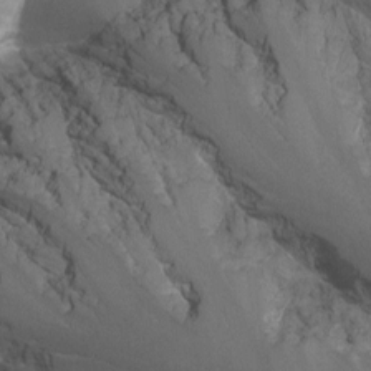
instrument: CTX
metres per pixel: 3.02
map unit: Nhu
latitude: -7.1809
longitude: -78.5168
